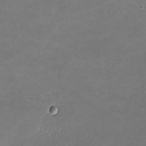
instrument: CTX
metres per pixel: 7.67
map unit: lHvf
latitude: -11.2754
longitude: -103.0647
